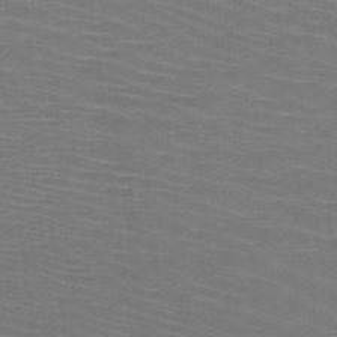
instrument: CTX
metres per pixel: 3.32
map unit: HNb
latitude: -48.6330
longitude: -45.4804
